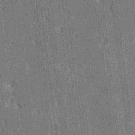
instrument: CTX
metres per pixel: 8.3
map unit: HNhu
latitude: 7.9717
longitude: -6.0444
